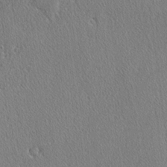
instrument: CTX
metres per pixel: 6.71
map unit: lAvf
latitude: -3.6154
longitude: -108.8191
